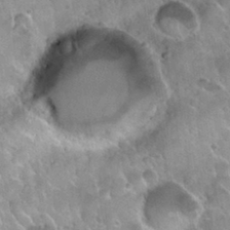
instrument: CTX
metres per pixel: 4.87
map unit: Nhu
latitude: 30.2334
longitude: -54.4979
